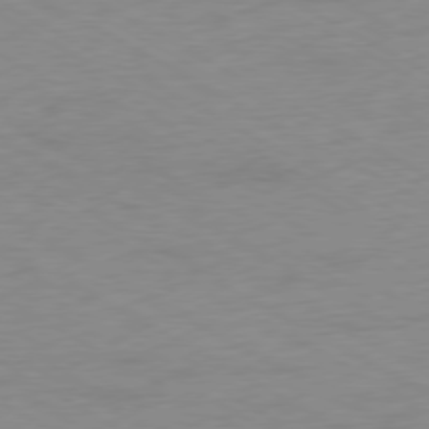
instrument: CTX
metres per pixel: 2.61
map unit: Ap
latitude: -76.8786
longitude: -75.3482
